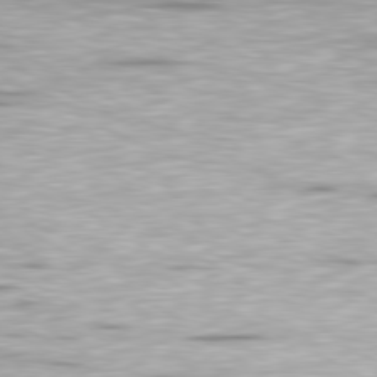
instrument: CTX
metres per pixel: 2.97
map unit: Ap
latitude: -80.7841
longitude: -59.3482
